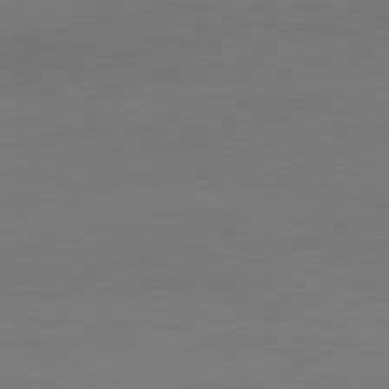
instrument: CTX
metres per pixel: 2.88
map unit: Ap
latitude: -81.5777
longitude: -86.1578
